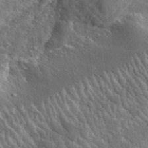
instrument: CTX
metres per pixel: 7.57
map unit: lHvf
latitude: 36.1011
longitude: -87.7449
